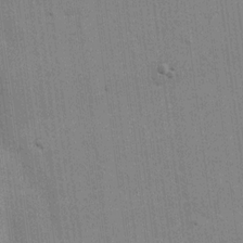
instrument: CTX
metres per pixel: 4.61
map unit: eHh
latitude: 15.8584
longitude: -69.1214
